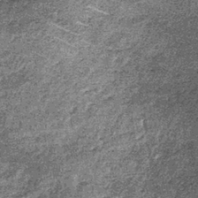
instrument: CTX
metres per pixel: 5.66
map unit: lHb
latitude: -39.2565
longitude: 66.9353
